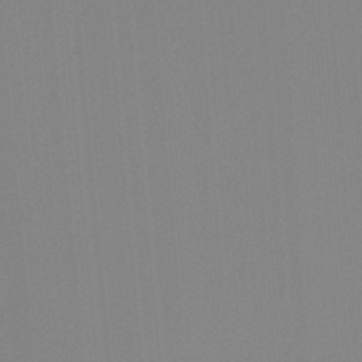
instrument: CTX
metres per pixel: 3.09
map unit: Hto
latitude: -8.5196
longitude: -49.0269
